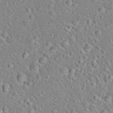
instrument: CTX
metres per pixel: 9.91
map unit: Hto
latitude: 22.7624
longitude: -46.4979
